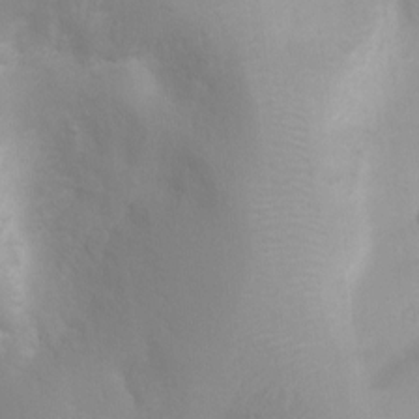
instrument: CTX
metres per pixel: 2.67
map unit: Ht
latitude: 3.4048
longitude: -22.3467
